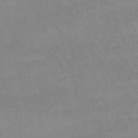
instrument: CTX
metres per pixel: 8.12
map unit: lHb
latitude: -46.8975
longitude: 76.2739
